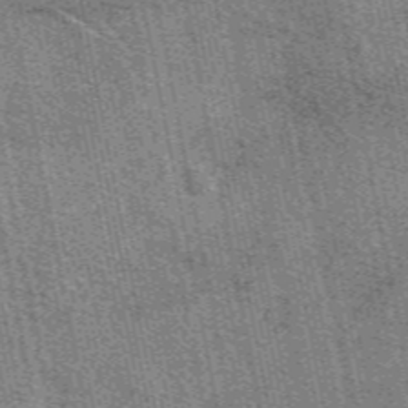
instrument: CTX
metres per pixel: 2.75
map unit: eAb
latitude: 50.2711
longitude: 115.0108
